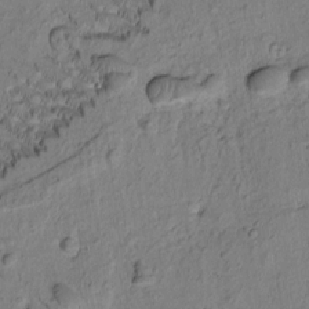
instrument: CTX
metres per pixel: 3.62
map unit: Htu
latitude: -2.3684
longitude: 172.2550
